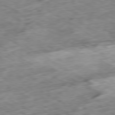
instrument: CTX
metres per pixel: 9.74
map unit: Ap
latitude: -80.0661
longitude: -84.1767
